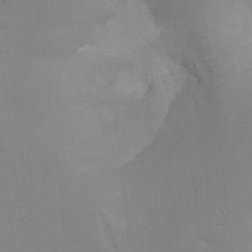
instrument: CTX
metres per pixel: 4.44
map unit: Ht
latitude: -9.6722
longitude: -34.1955
